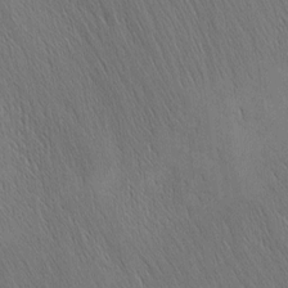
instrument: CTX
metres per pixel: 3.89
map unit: Nhu
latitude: -4.7463
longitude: -151.1781
